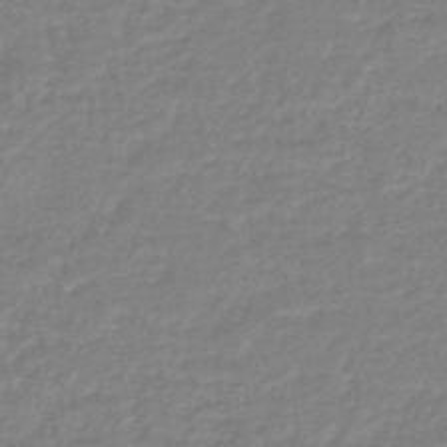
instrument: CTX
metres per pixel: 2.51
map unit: eHb
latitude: -45.6533
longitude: 81.5966
